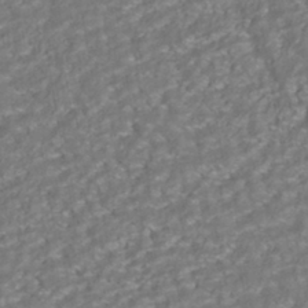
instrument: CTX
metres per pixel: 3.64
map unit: ANa
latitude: -42.3873
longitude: 108.3306
